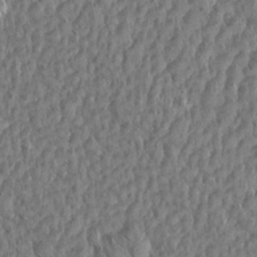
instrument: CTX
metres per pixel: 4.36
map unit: Aa
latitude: 14.1578
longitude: -141.8961
